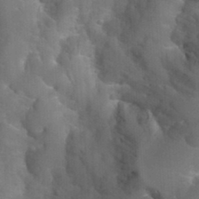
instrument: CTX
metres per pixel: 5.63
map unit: Hto
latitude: 35.9528
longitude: -46.6680
